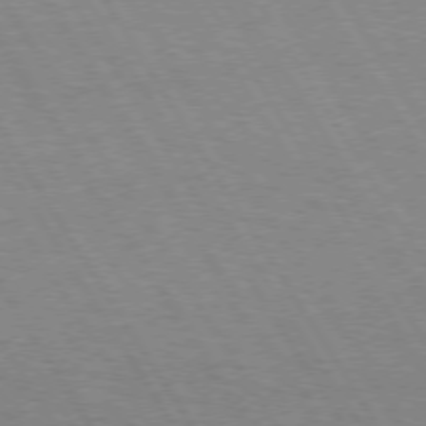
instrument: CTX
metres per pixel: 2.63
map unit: Hpe
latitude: 73.1781
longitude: -123.6505
